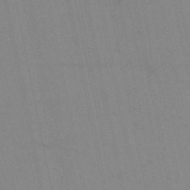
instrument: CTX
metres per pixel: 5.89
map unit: HNb
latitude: -52.8597
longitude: -47.6127
